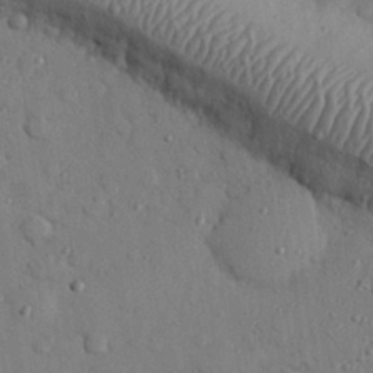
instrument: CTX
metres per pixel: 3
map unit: eHh
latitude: 25.9150
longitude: -76.7813
